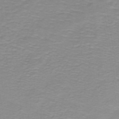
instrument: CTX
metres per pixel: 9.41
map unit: lHb
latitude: -41.2754
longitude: 56.5007
